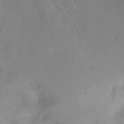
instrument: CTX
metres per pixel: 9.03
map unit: Nhu
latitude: -4.3873
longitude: -84.9514
